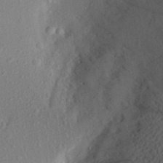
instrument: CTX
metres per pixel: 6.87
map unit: Aa
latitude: 26.4790
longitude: -146.1011
